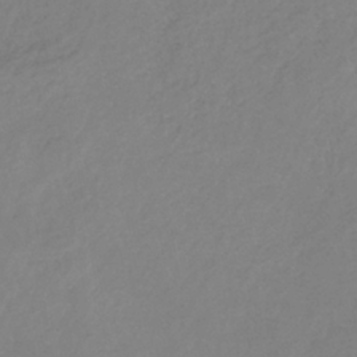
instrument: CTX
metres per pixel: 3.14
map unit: lHb
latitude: -37.5399
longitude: 72.2172
